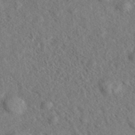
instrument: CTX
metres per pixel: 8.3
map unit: eHh
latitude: 37.0837
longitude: -138.6490
